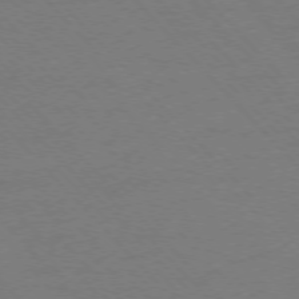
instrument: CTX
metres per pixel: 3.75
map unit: Ap
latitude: -77.0486
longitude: -86.3656
